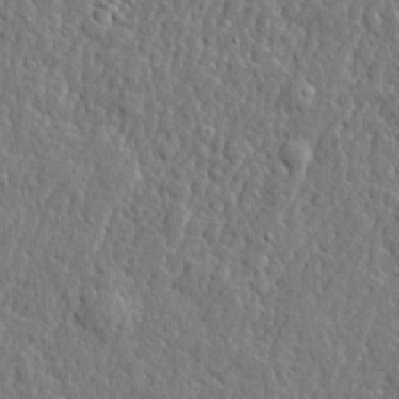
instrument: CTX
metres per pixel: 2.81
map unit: lHvf
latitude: 22.2711
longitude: 143.3887
